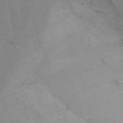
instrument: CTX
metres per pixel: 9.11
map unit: Aa
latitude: -3.2753
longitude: -72.7436
